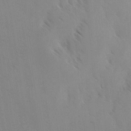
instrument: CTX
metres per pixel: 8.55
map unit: Ave
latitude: -0.9353
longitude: -112.1200
